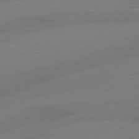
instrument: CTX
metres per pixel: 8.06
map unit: Hpe
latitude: 79.0459
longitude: -131.0837
